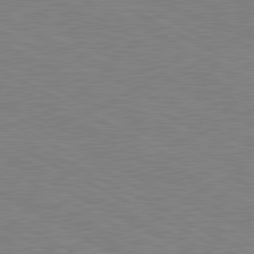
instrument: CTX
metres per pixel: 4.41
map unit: lApd
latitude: 80.8569
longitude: 150.6896
